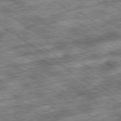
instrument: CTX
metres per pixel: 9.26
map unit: Ap
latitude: -79.8044
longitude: -50.8002
